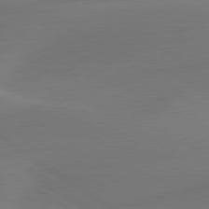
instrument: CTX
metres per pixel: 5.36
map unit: lApd
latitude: 79.9906
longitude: -90.1767
